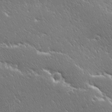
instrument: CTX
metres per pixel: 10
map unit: Ave
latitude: 20.3845
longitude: -137.3293
